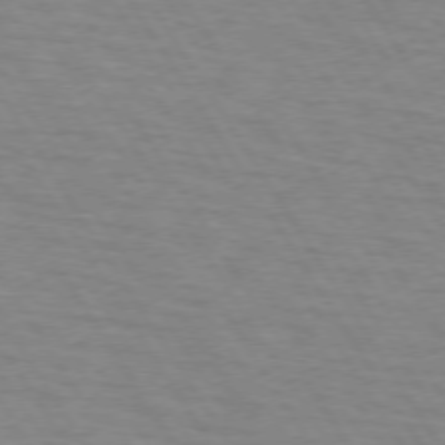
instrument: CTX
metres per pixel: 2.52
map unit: lApd
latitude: 73.6505
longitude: -72.5168
